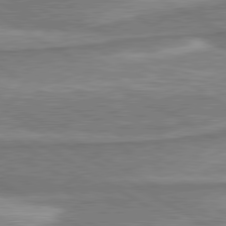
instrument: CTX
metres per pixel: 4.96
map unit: lApd
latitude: 80.3467
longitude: -177.6316
